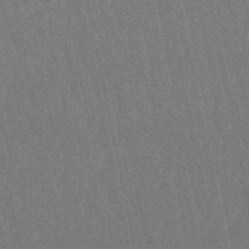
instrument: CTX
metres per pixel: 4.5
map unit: eHb
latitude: -50.5007
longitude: 69.5210
